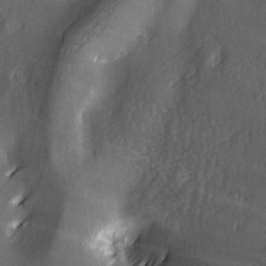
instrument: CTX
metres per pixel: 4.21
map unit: lAa
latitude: -6.0850
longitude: -121.0648
